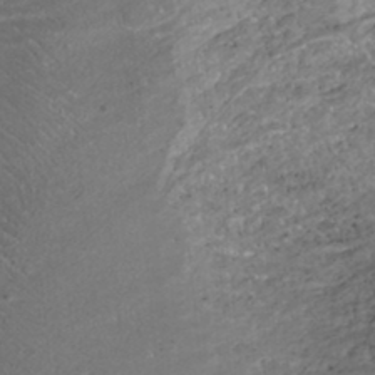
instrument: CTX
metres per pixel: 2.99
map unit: HNhu
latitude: -43.2753
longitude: 97.0109
